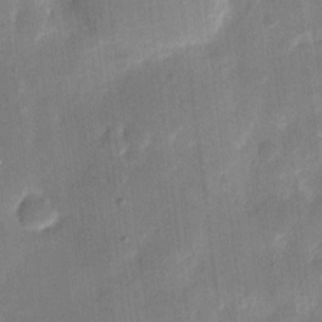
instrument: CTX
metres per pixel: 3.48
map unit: eHh
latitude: 11.6505
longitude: -68.6491
